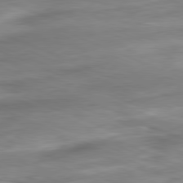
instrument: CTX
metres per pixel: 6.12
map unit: Ap
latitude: -81.7856
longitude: -81.0836
